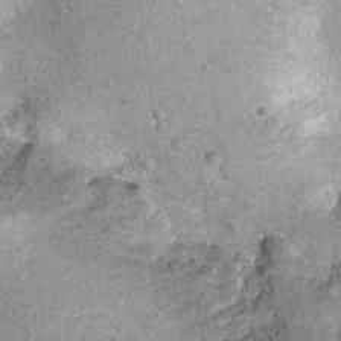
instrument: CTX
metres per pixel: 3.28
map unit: Ht
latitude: 10.2145
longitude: -38.6490
